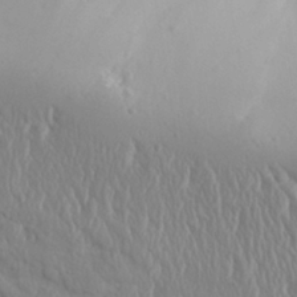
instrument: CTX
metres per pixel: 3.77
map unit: Aa
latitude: 31.4994
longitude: -143.3104
